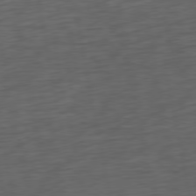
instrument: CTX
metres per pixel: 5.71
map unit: Ap
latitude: -76.9731
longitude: -73.5560
